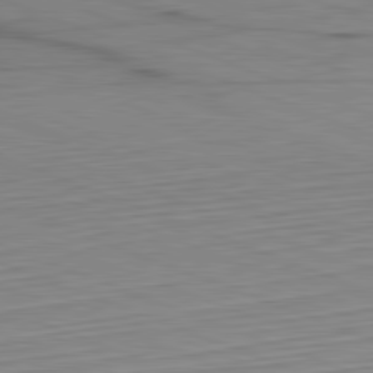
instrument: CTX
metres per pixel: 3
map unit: Hpe
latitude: -82.3684
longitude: 12.6519
